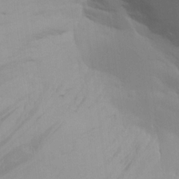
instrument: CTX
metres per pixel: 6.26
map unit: Aa
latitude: 18.6112
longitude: -142.8947
